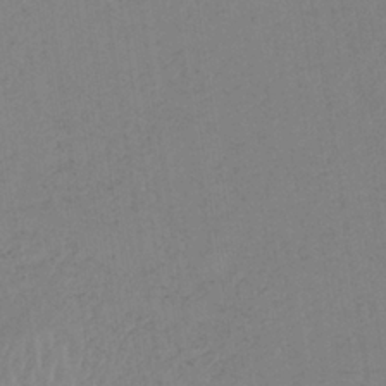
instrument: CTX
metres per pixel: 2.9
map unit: HNb
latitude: -33.8234
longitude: 63.7477
